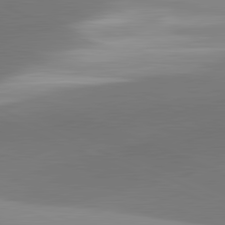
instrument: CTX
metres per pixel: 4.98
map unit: lApd
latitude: 81.7261
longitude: 143.0864
